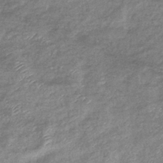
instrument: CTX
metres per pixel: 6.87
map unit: eHb
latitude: -39.8611
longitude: 81.3132
